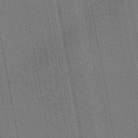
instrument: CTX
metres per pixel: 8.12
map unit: lHb
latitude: -48.1984
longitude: 74.9164
